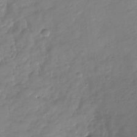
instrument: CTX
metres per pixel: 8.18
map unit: Nhu
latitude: -28.5952
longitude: -61.5182
